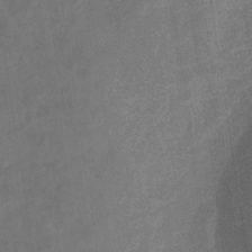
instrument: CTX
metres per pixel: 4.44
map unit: eHb
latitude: -32.7652
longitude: 72.7652
